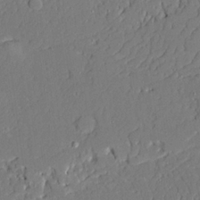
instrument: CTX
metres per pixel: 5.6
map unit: Ave
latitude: 21.1970
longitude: -128.5168
